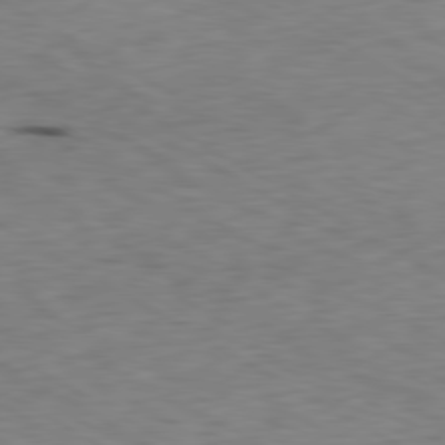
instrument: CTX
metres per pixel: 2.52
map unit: Ap
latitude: -80.7463
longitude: -71.9528
